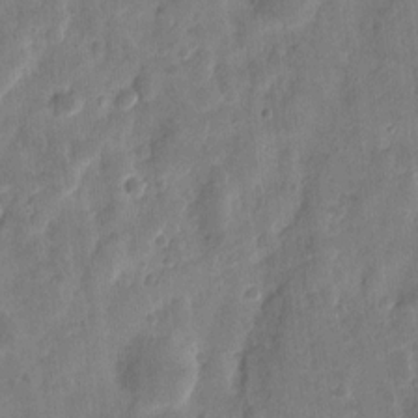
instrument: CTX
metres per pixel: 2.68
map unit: eHh
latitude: 8.9892
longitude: -73.9906
